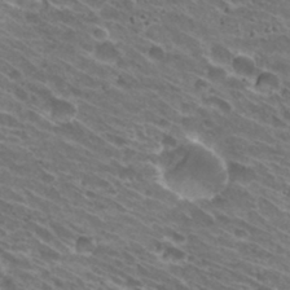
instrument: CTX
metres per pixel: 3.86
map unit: Hto
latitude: 31.2348
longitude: -42.6113
